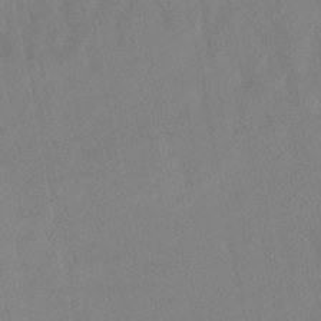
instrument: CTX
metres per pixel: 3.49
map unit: lHb
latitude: -48.6708
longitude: 75.8801
